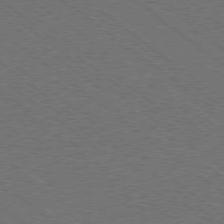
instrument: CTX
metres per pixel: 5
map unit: Ap
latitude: -79.3320
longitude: -64.8758
